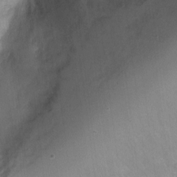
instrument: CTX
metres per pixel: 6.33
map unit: Ht
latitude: -2.3684
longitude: -33.0458
